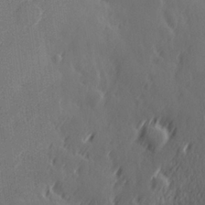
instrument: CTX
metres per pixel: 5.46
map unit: Hve
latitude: 26.4979
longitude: 145.5210
